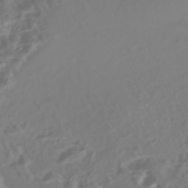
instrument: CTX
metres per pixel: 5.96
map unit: Nhe
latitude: -46.3117
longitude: 151.7100
